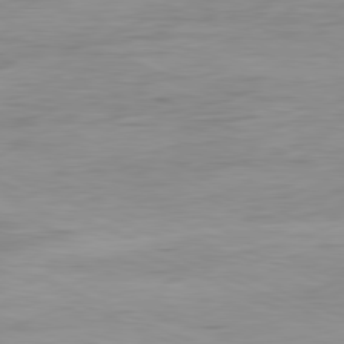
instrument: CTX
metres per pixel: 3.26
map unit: Ap
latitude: -81.1809
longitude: -81.5560
